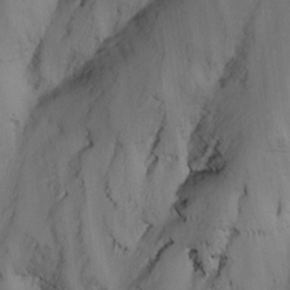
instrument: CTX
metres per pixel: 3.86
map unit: Nhu
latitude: -15.1809
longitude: -57.1214
